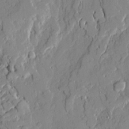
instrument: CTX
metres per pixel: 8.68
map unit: Ave
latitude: 21.5182
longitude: -129.1781
